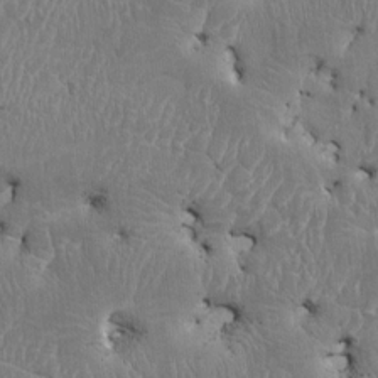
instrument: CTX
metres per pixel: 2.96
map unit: HNhu
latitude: 4.1389
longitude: -6.8380
